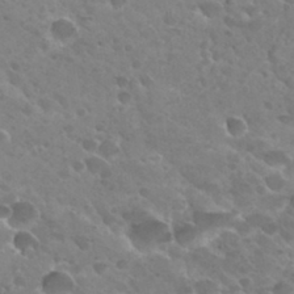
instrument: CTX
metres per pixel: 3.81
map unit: Hto
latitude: 32.0822
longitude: -39.9906
